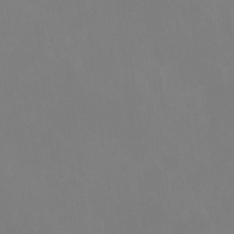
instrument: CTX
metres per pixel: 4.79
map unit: Hto
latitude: -7.5210
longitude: -38.7057
